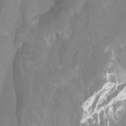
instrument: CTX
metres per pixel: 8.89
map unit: Hto
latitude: -6.6896
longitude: -48.7813
